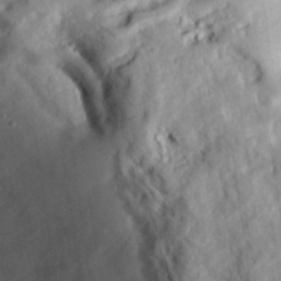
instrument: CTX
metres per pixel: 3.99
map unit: eHh
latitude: 30.0822
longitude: -74.7624
